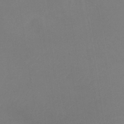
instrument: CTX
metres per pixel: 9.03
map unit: lHb
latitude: -37.5966
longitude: 74.1606
